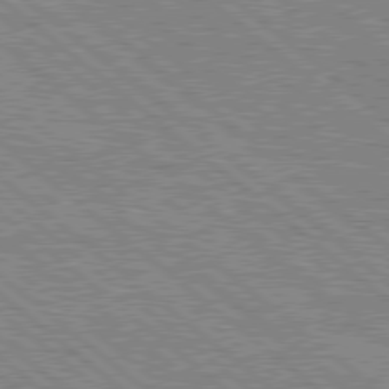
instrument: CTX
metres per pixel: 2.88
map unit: Hpe
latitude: 78.4979
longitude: -120.2712
